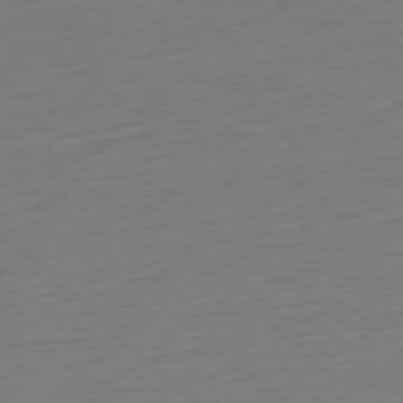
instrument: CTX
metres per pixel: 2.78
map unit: Ap
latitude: -77.9367
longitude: -91.5560
